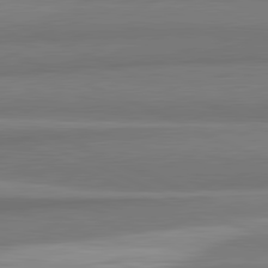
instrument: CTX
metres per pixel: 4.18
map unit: lApd
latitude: 82.1199
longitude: 172.7085
